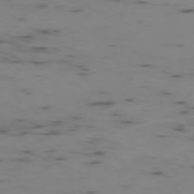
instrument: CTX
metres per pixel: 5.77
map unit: Ap
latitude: -76.0661
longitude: -67.2159
